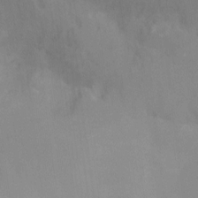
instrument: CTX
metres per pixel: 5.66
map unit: Nhu
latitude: -16.7841
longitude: -49.8772
